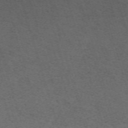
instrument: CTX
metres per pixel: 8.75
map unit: ANa
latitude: 52.0444
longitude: -70.5168
